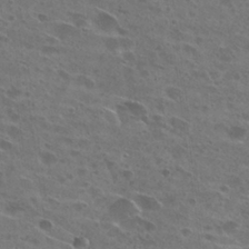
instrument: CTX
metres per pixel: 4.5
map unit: Hto
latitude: 27.9339
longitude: -44.6679
